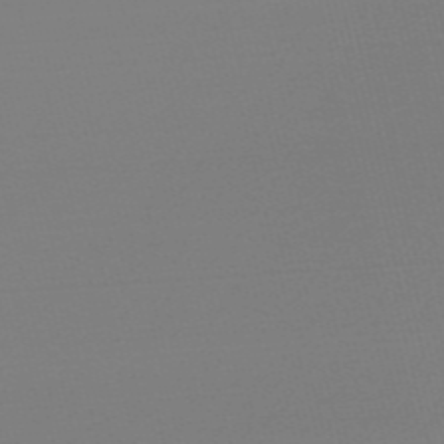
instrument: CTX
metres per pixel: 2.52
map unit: Nve
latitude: -57.2565
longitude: 62.5384
